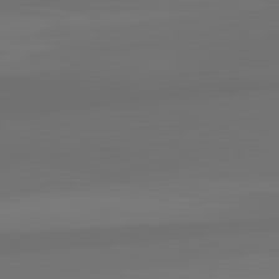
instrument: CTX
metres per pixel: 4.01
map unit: lApd
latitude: 82.1577
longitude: -172.5167
